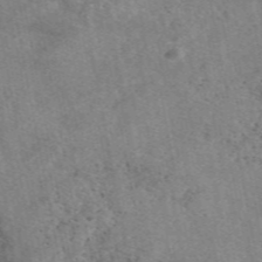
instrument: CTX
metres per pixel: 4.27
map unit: eAb
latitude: 48.9136
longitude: 121.2754
